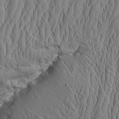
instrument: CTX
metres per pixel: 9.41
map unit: Aa
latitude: 9.7261
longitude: -129.4237
